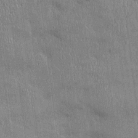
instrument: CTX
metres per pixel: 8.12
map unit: Ht
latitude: -2.6896
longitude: -14.2334
